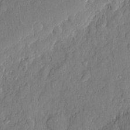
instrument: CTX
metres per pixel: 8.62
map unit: eHh
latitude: 5.7072
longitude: -76.1389
